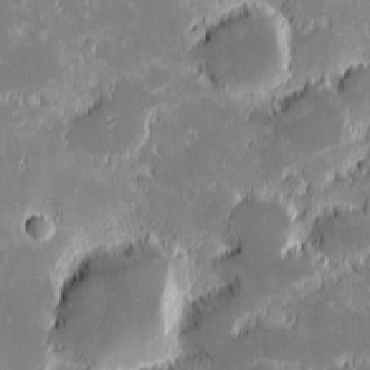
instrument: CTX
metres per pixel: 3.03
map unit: eHh
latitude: -1.1620
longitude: -84.4034
